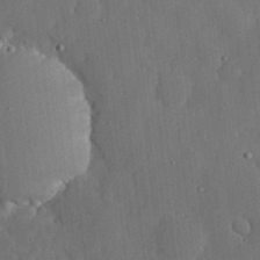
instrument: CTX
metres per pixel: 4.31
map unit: lHvf
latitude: 19.4048
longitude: -113.3104
